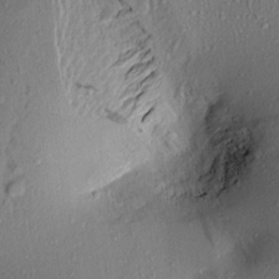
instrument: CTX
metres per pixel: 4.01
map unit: Aa
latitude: 17.8205
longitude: -148.5168
